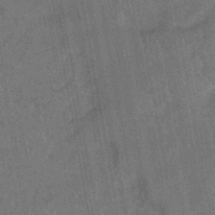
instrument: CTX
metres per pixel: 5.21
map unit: HNb
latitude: -44.7652
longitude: -36.8758
